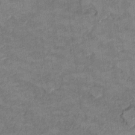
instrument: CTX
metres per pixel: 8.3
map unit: Ht
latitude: 8.7624
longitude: -36.4979
